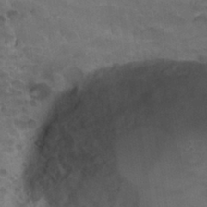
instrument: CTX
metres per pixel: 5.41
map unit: Nhu
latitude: 31.1781
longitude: -53.3104
